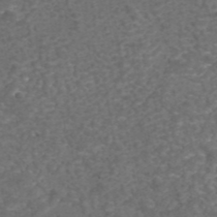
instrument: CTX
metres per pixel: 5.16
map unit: eAb
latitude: 43.4804
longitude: 106.0094
